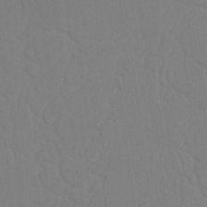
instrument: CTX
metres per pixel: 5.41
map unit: Nhu
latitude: 20.3468
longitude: -73.3293
